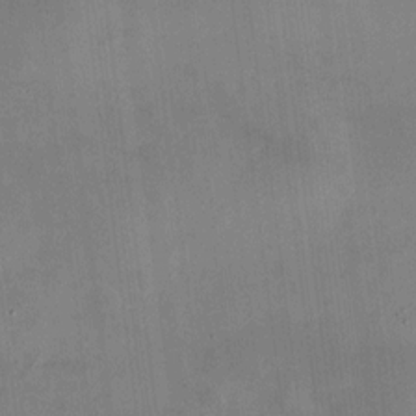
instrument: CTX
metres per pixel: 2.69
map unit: HNhu
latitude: 10.9325
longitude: 11.0675
